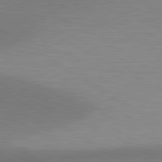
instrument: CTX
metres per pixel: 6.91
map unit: lApd
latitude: 80.5546
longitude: 131.1053
